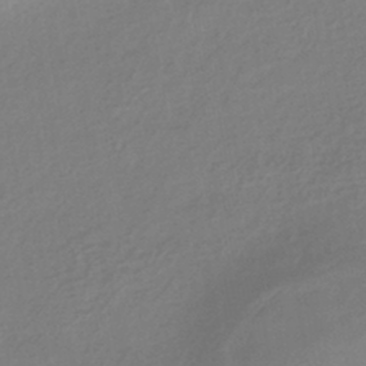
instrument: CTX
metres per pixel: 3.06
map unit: HNhu
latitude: -43.3509
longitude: 89.7477
